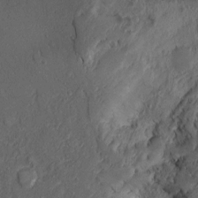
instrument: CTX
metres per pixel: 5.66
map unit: Htu
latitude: -6.7085
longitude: 158.2173
